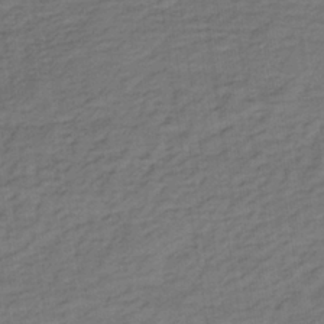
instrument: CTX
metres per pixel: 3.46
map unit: lHb
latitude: -35.7100
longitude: 70.0661
